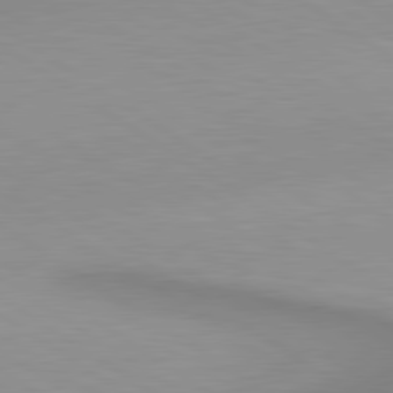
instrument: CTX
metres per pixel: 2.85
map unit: lApd
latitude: 80.5924
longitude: 161.0486
